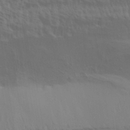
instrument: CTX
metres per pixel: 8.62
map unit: Aa
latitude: 31.6127
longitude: -135.6883
